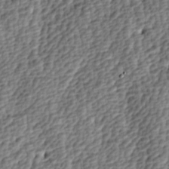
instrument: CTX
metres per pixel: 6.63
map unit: lAa
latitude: -4.4440
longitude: -122.4979
